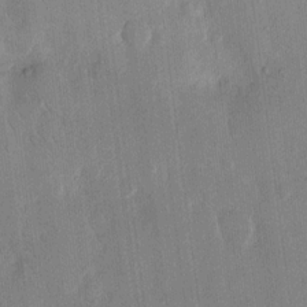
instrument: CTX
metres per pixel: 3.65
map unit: eHh
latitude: 13.8961
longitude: -69.3104
